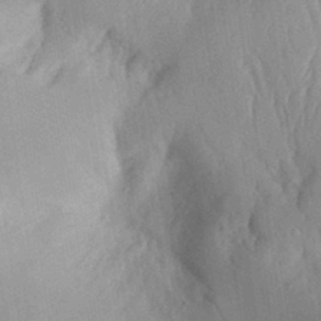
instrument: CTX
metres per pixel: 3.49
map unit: Aa
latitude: 30.4979
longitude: -144.3845
